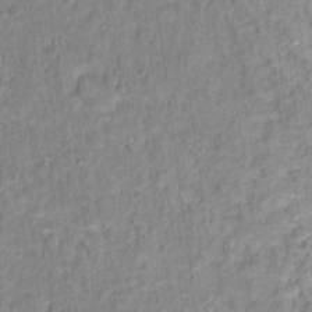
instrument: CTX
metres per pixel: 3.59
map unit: Hto
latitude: 12.9325
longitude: -37.5938
